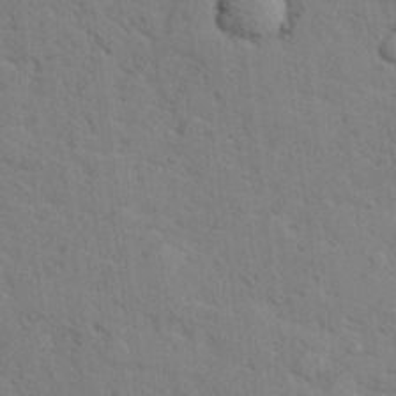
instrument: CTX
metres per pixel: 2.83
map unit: lHvf
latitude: 25.8394
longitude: 143.2376
